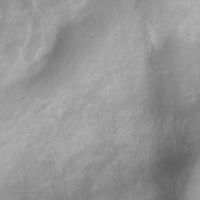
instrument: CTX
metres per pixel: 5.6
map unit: Nhu
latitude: 7.8205
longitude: -22.1011
